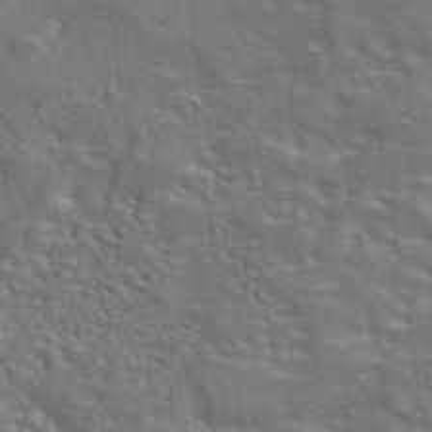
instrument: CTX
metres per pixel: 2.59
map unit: eAb
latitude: 43.5749
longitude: 111.8989
